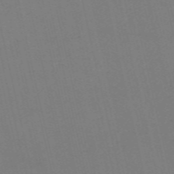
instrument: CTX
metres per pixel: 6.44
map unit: Nve
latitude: -58.1605
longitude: 50.7085
